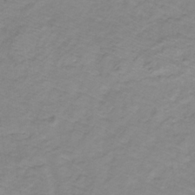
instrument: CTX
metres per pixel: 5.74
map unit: lHb
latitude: -31.5966
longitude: 65.6155
